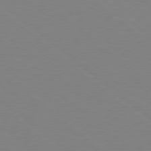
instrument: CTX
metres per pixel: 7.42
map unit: Hpe
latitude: 78.5357
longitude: -148.0822
